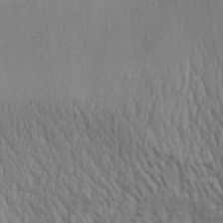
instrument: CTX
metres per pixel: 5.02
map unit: Aa
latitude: 31.4994
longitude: -135.1781
